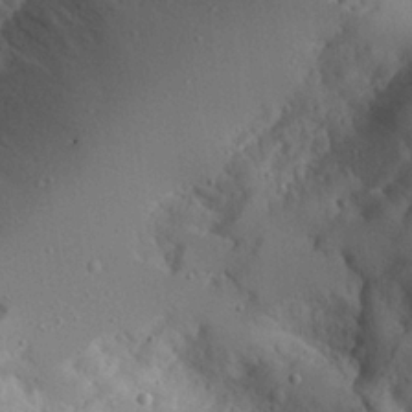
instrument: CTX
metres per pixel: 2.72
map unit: Aa
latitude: 24.3845
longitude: -132.3467
